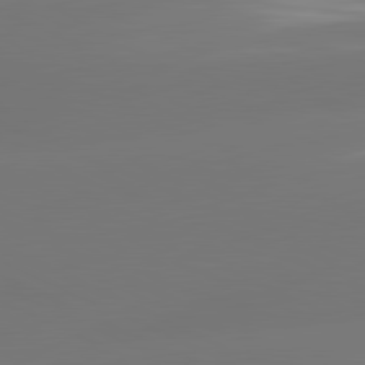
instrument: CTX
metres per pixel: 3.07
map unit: lApd
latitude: 81.5749
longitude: -164.9136
